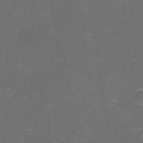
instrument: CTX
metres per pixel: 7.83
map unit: eHh
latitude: -1.3510
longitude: -79.1403
